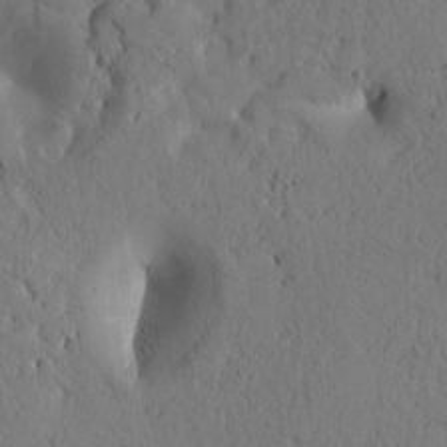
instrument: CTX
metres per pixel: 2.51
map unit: Htu
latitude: -2.1983
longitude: 170.6897
